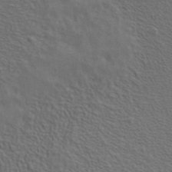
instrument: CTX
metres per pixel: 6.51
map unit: ANa
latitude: 39.4804
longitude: 19.6911
